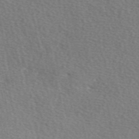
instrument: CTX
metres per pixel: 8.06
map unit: eAb
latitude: 50.3845
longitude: 116.6518
